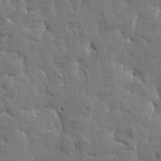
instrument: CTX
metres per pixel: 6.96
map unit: Htu
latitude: -1.3132
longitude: 179.9178
